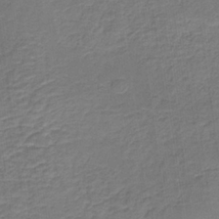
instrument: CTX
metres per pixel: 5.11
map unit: HNb
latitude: -36.4818
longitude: 51.1431
